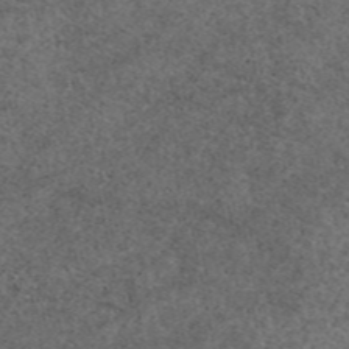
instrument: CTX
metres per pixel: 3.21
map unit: eAb
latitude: 48.5924
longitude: 106.7086
